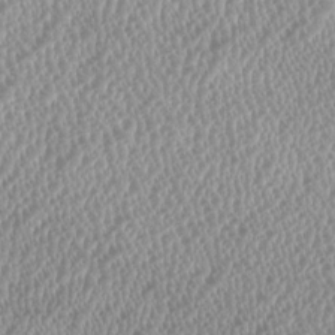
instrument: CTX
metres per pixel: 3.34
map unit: HNhu
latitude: -0.5385
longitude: -0.0444
